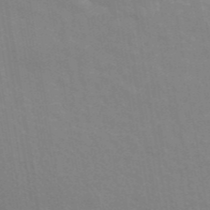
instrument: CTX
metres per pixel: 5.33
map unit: ANa
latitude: 43.8772
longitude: 28.1795
